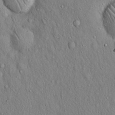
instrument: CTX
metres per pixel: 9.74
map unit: Hto
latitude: 17.0647
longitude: -58.7057
